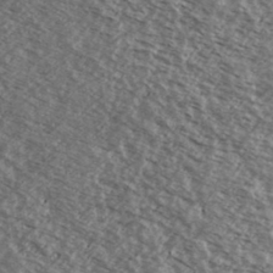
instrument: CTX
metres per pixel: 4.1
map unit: Ave
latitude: 38.6679
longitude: -109.9339
